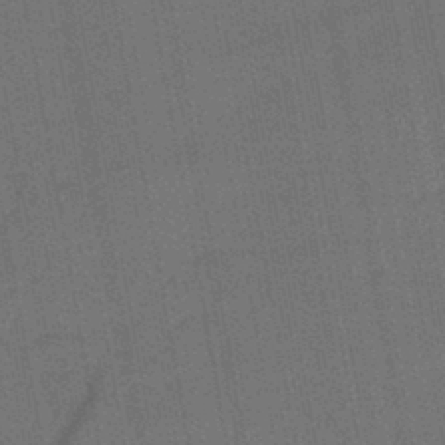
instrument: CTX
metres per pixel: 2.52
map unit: lHb
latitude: -43.8800
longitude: 63.3698
